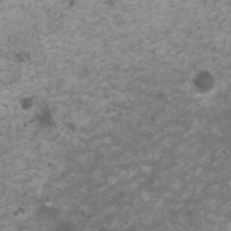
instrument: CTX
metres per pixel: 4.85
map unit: HNhu
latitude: -0.6141
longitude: 3.1242
